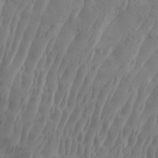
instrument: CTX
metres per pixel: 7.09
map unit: Htu
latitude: -3.9745
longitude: -72.8569
